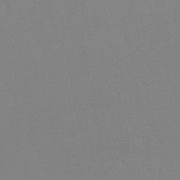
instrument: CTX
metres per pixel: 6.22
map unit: eHb
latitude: -50.3684
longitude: 74.2362
